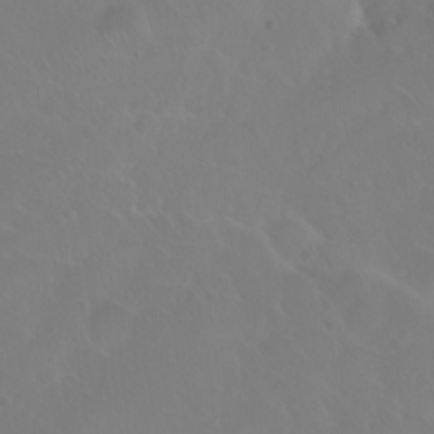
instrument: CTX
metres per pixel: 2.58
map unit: eHh
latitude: 1.2348
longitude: -54.9703
